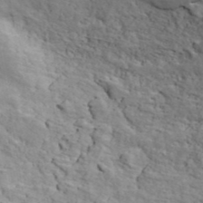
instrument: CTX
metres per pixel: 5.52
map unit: ANa
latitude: 42.3845
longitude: 55.6344
